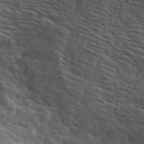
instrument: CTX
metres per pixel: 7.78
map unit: ANa
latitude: 44.1955
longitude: -85.2726
